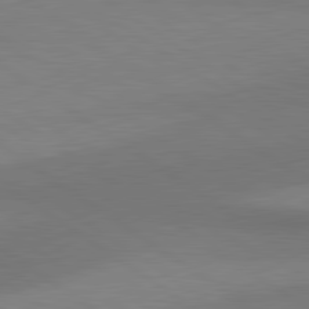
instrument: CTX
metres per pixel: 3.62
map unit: lApd
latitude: 80.7057
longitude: 161.7100
